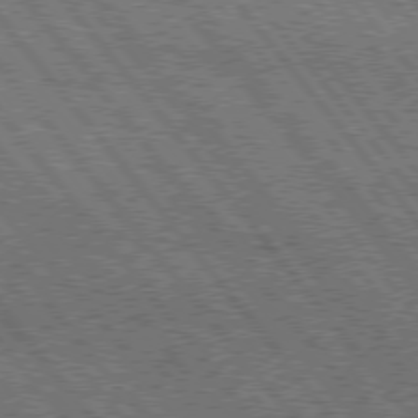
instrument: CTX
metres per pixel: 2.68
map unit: Hpe
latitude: 76.2900
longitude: -149.5560
